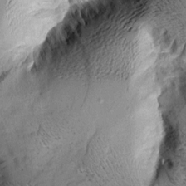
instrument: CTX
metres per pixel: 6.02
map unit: Aa
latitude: 8.9892
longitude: -142.3090
